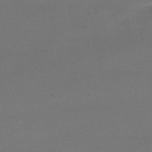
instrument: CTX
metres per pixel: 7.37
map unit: eHh
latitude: -52.3117
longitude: -25.2914
